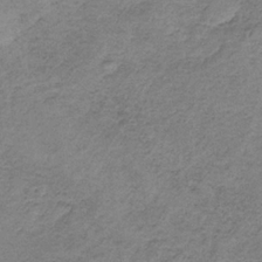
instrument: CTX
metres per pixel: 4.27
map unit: HNb
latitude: -34.5385
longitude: 56.9730
